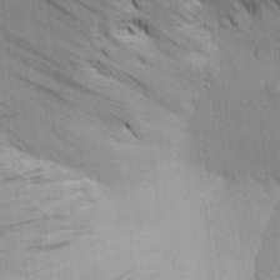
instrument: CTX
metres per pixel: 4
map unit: Aa
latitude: 26.5546
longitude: -143.4804
